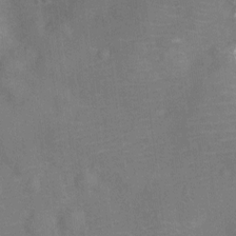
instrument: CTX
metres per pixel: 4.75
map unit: Ht
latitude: -12.0094
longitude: -25.3103
